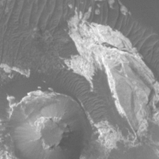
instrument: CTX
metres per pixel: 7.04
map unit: Htu
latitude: 3.7449
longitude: -20.1956
